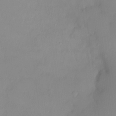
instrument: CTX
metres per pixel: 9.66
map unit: HNhu
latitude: 3.4426
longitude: 7.6155
